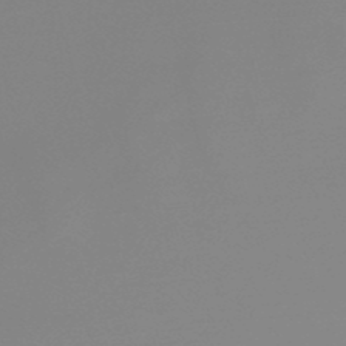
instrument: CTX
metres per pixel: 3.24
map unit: lHb
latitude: -48.8030
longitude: 68.2172
